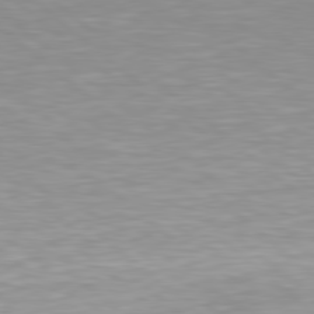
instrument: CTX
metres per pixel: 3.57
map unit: lApd
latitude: 78.8569
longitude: -176.3845
